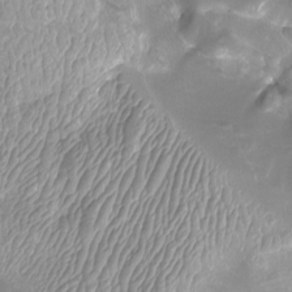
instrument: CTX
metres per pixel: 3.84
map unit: Nhu
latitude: -7.6155
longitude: -93.8205
